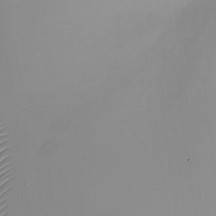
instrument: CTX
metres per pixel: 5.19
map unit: Nhu
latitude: -24.7274
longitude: -71.5560
